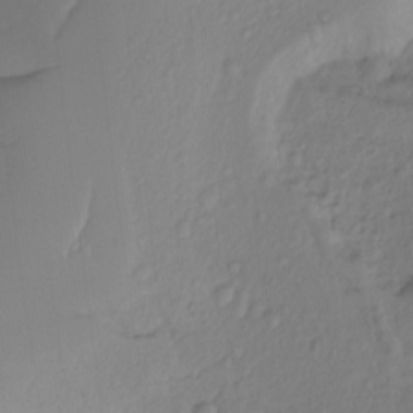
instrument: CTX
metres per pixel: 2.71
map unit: Hto
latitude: -7.8989
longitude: -47.4427
